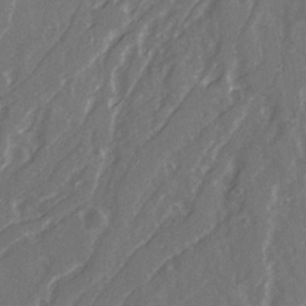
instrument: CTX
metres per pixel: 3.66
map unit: Ave
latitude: 21.5938
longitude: -132.3656
